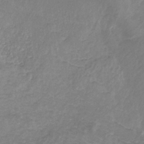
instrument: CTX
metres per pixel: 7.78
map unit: eHb
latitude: -31.4832
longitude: 66.9919
